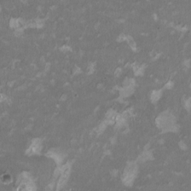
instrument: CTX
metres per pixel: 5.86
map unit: HNhu
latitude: 1.8394
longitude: -3.1781
